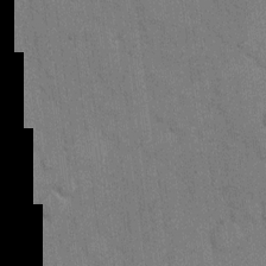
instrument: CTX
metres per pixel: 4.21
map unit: eHh
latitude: 10.5735
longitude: -66.4979
